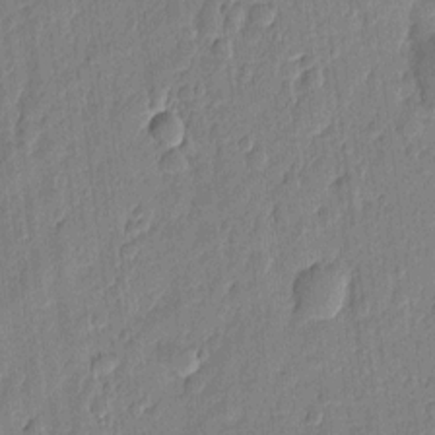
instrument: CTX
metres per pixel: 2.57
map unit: eHh
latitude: 7.2915
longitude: -73.5560
